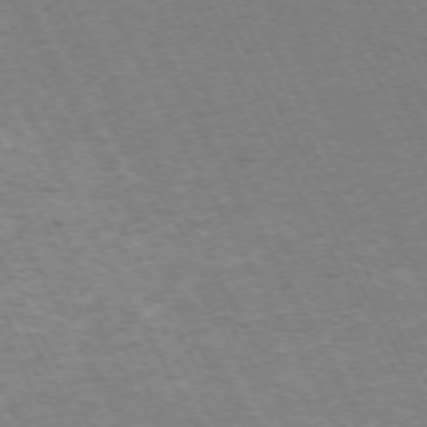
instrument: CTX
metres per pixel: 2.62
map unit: Hpe
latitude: -72.0850
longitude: 9.7100
